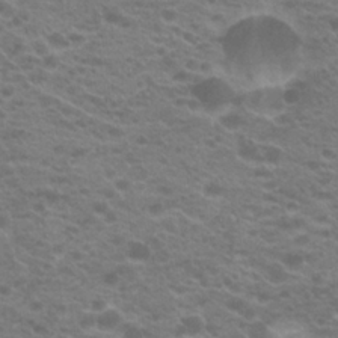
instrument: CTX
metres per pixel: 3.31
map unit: Hto
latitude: 21.5938
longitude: -37.3482
